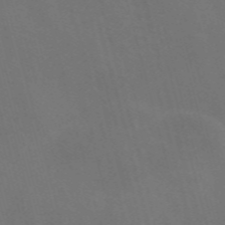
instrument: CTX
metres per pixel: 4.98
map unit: Nve
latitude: -58.3495
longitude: 65.0109
